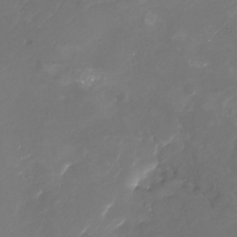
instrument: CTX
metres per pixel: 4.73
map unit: Nhu
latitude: -28.0283
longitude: -67.8205
